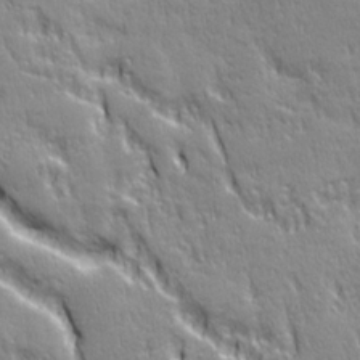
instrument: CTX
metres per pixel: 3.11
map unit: Ave
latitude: 22.1389
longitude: -135.4993
